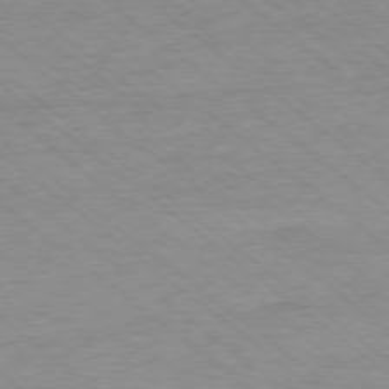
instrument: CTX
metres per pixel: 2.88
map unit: Ap
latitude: -77.8044
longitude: -83.0269
